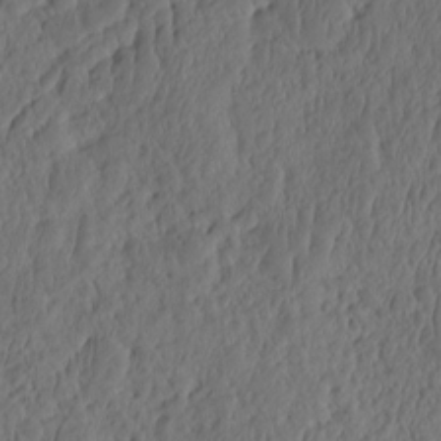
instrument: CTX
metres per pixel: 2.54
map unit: eHh
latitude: -2.7085
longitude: 14.9731
